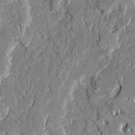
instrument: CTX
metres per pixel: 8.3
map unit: Ave
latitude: 22.5357
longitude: -129.7449
